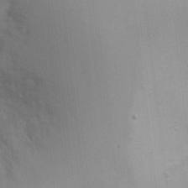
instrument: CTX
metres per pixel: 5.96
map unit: Nhu
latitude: 1.8772
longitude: -16.6301
